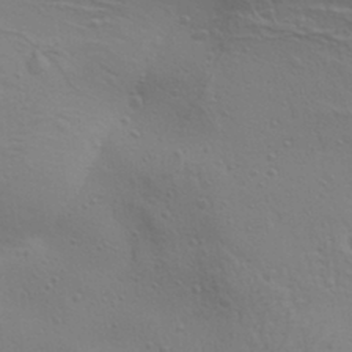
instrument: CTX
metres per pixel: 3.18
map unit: Aa
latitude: 30.0255
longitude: -139.6505
